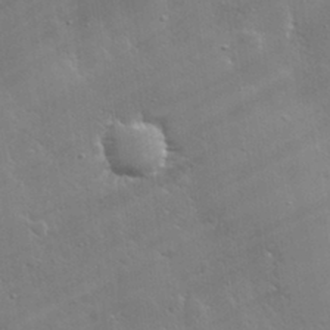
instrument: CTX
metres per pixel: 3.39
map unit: lHvf
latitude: 31.3482
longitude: -93.2915
